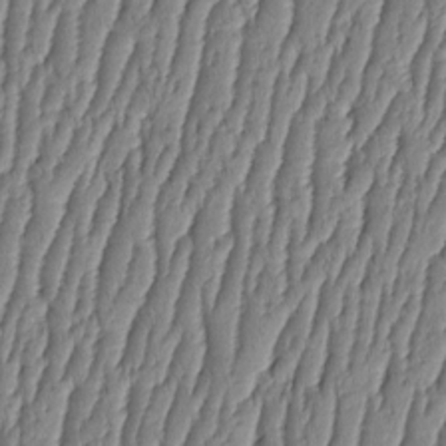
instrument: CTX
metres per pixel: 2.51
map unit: HNhu
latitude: -3.4076
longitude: 13.7667
